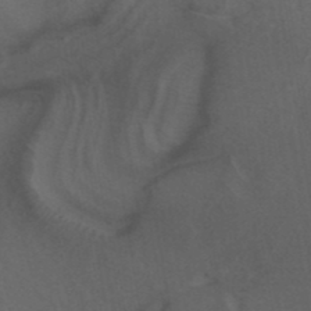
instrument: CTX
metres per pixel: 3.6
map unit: ANa
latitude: 39.8583
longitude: 28.7085
